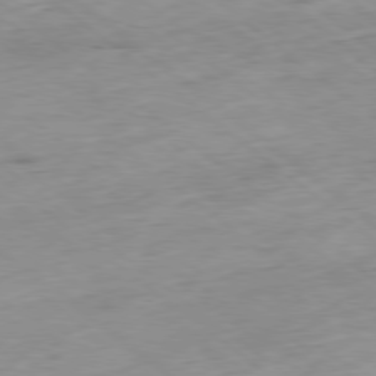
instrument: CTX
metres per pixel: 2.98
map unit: Hpe
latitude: -78.9730
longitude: 11.4077
